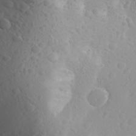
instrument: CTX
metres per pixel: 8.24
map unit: Aa
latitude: 24.8757
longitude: -146.3279
